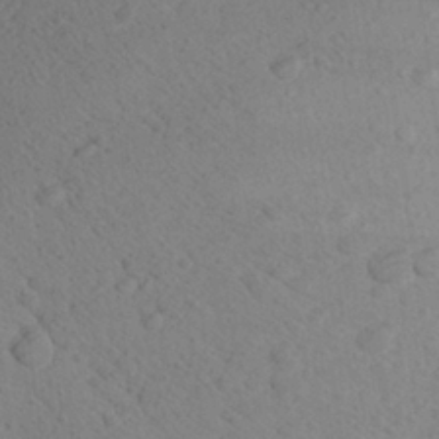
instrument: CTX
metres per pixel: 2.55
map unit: Aa
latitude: 27.0459
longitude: -142.7624
